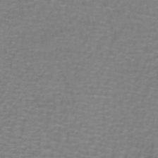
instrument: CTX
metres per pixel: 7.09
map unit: lHb
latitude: -41.6911
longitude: 56.6896
